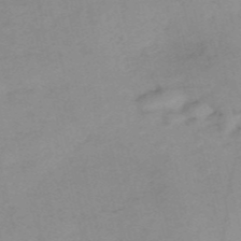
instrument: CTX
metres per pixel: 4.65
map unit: HNb
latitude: -54.2362
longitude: -42.0633
